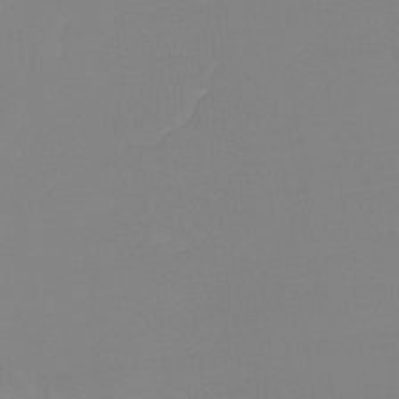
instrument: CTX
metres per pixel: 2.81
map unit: Ht
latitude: -13.9556
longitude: -51.1592
